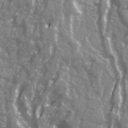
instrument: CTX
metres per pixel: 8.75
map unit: Ave
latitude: 21.2537
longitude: -133.1781
